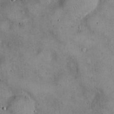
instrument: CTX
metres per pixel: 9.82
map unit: eHh
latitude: 22.0822
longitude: -60.8947
